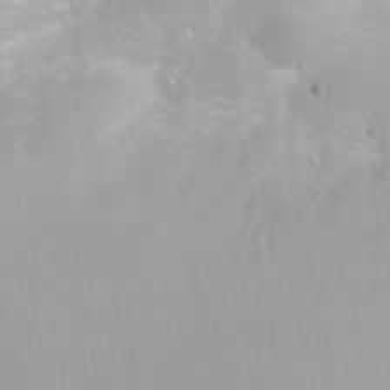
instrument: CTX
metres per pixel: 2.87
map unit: Nhu
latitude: 7.9150
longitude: -21.3859
